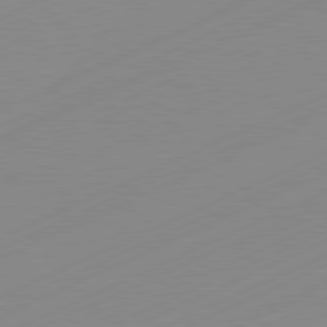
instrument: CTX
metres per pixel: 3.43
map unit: Hpe
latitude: -82.0850
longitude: 12.0472
